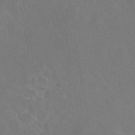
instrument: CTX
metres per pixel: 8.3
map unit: eAb
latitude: 46.6869
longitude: 111.4076
